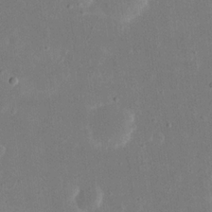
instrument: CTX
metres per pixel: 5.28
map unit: eHh
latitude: 19.4993
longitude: -70.3656
